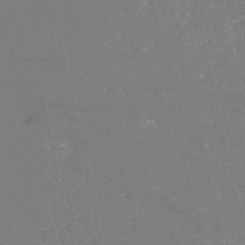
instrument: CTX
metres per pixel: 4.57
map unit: HNb
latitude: -54.5574
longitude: -38.6679
